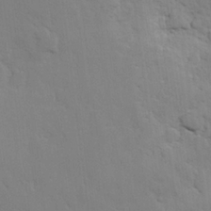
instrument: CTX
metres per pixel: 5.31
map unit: Hve
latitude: 25.9150
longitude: 148.4629
